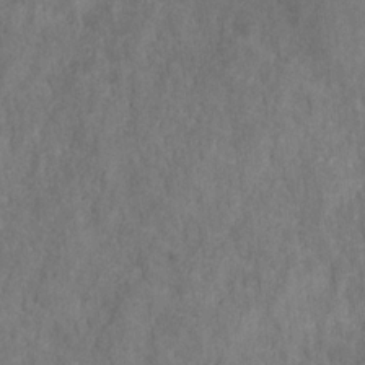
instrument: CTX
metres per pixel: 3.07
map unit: HNhu
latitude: -28.4818
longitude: 73.3887
